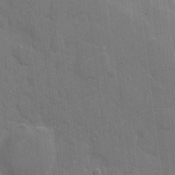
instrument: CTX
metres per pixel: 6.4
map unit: eHh
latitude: 7.5560
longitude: -67.4048
